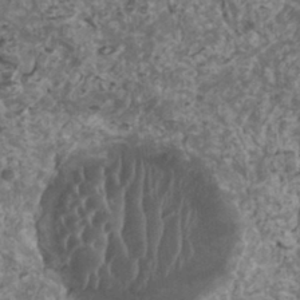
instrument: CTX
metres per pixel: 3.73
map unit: HNhu
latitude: 1.5749
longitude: 3.8611
